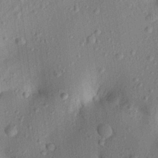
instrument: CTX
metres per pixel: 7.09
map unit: Aa
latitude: 21.0837
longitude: -147.3482
